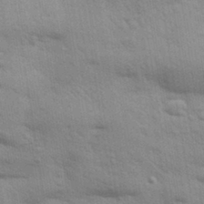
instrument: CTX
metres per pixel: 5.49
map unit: Aa
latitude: 32.0822
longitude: -146.5357
